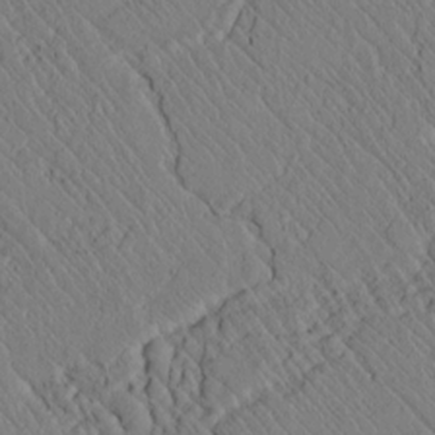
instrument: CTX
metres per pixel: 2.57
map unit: lAvf
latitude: 7.1214
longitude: 159.4454
